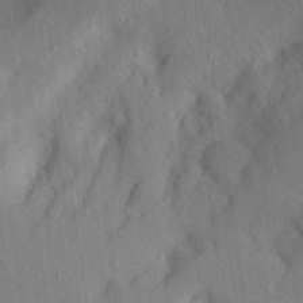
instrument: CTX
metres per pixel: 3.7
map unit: Aa
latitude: 29.7260
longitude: -145.5371
